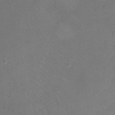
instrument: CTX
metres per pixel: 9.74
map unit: Ht
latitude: -0.9353
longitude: -33.1592
